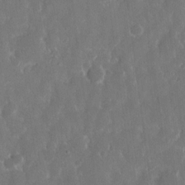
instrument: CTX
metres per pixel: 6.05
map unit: eHh
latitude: 14.9892
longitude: -72.6491
